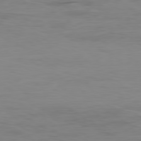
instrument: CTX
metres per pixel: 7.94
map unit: Ap
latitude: -79.3698
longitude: -77.8583
